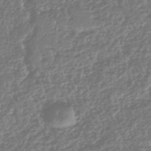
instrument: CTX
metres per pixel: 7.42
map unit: HNhu
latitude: -43.9178
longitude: 107.0298
